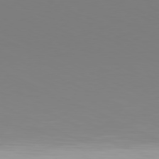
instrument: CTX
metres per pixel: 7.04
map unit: Hpe
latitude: -81.3699
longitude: 19.7289
